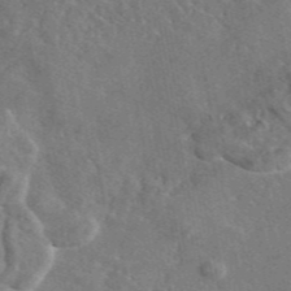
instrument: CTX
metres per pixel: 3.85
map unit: eAb
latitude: 45.8394
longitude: 113.2754
